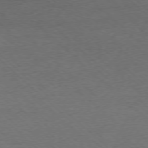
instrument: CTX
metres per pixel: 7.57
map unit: Ap
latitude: -77.1242
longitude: -93.3859
